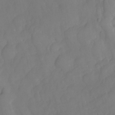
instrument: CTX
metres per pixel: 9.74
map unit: HNhu
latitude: -24.9919
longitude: 49.2754
